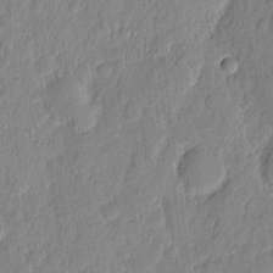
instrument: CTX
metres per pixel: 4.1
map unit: eHh
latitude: 6.8758
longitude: -73.3671
